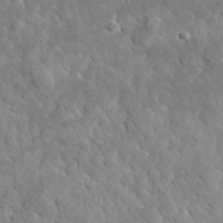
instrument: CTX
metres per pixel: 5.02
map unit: lHvf
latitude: 35.5938
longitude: -86.8569
